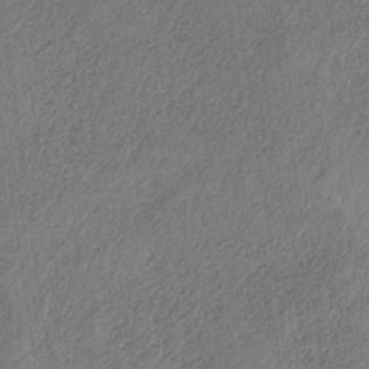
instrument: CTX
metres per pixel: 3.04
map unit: HNb
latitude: -32.2740
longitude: 59.6721
